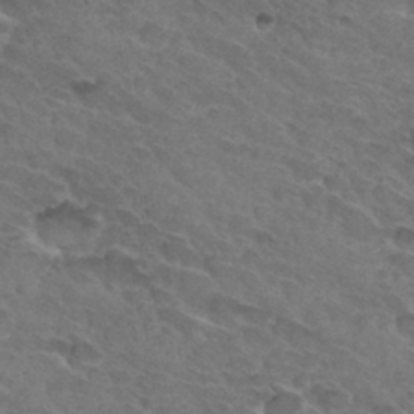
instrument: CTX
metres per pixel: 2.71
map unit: Hto
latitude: 32.2711
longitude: -45.7449
